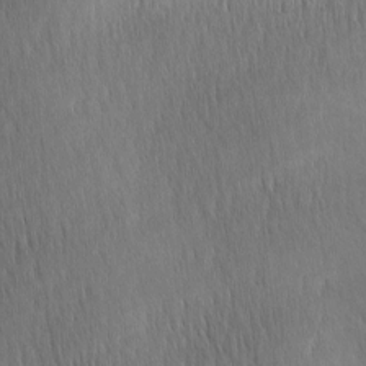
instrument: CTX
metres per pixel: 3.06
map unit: lAa
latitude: -8.2550
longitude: -125.3859
